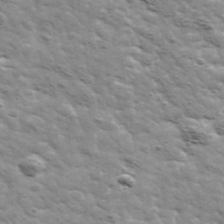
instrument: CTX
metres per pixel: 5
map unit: Ave
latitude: 41.8394
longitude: -109.0647
